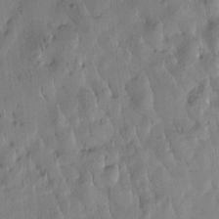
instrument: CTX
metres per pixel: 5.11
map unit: Htu
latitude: 1.8961
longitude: -177.8961
